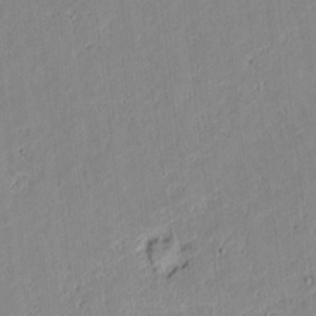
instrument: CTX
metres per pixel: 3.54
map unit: lAvf
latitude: 8.3467
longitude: 167.8989
